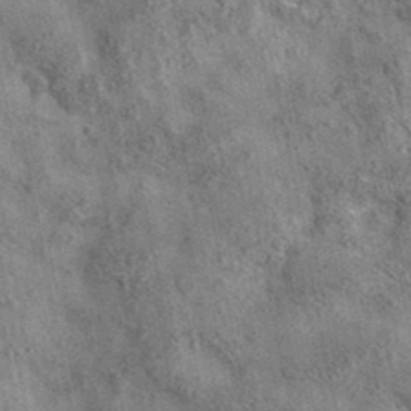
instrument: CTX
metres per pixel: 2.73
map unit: eAb
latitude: 36.1200
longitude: 115.1431
